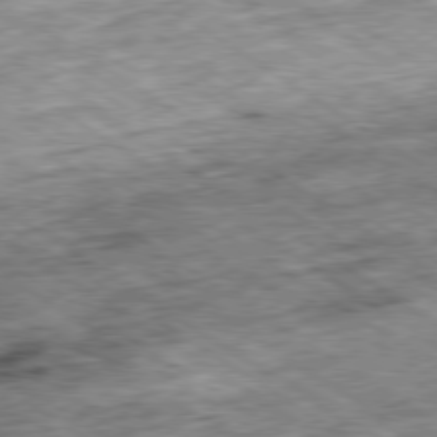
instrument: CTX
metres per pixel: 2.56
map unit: Ap
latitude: -79.8044
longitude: -75.1403
